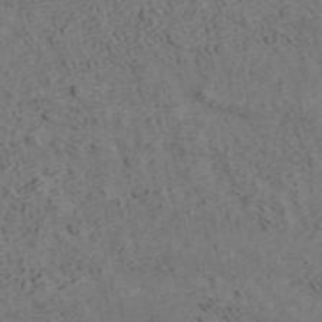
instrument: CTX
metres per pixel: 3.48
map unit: ANa
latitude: 42.4790
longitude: 30.6140
